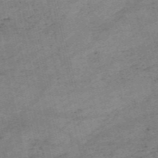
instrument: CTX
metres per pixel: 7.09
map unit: HNb
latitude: -54.4251
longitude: -42.5357
